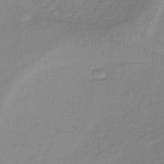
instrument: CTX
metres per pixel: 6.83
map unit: lHb
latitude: -40.6707
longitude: 72.1794
